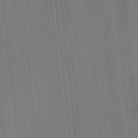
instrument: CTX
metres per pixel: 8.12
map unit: Ave
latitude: 22.8002
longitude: -136.2334
